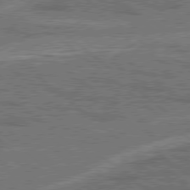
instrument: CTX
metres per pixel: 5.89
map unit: Hpe
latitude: 78.3279
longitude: -158.3278
